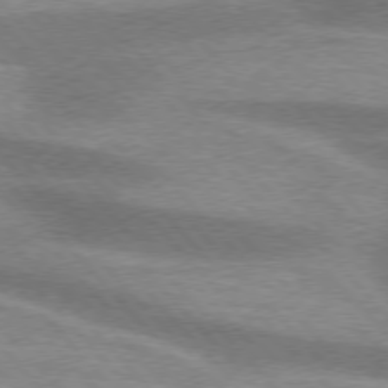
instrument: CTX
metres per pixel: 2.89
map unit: lApd
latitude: 75.8961
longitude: -59.4238
